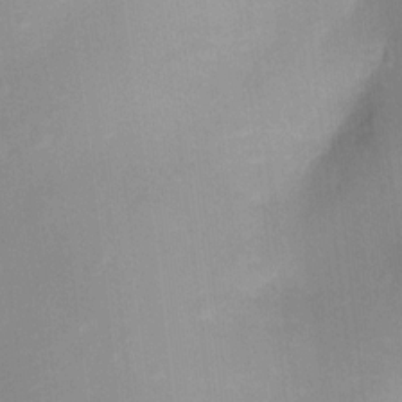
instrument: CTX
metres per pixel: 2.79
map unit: Ht
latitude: 2.3278
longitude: -29.2348
